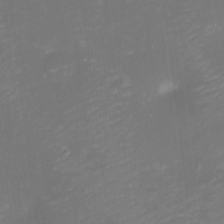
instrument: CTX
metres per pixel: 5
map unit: eHh
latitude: -1.3699
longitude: -80.5546
